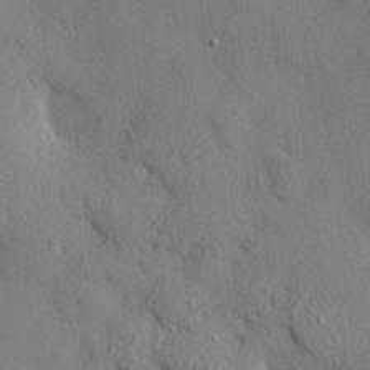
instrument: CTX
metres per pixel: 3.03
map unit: HNhu
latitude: 13.2915
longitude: 10.1984
